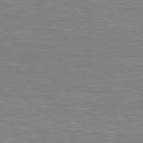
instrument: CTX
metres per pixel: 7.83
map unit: Hpe
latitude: 78.4601
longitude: -171.6316
